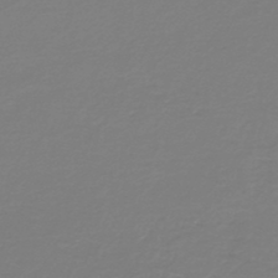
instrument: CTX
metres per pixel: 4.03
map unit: HNb
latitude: -46.2361
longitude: 54.4440
